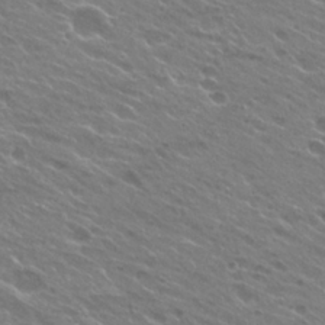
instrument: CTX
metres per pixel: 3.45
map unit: Hto
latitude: 25.2725
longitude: -37.6127
